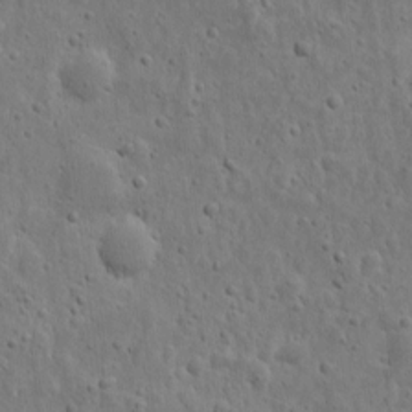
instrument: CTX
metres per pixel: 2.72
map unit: eHh
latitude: 9.9339
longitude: -73.1781
